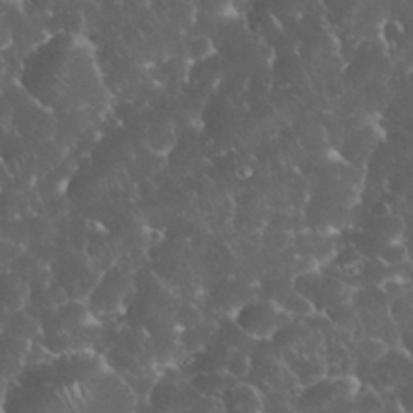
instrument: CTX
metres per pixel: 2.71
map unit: eHh
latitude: 33.7828
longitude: -64.7246
